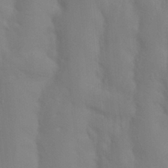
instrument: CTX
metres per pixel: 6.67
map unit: Nhu
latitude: 19.6127
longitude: -73.5183
